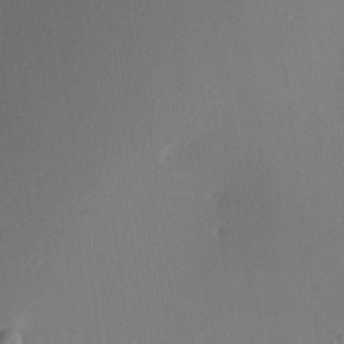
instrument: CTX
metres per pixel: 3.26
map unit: Ave
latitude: 18.3845
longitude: -140.4601
